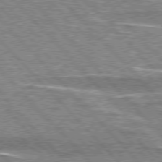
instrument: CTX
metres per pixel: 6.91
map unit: lApd
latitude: 76.5356
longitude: -81.3104
